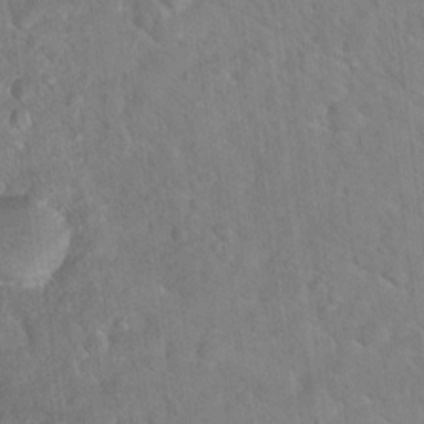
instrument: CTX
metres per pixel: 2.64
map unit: Hto
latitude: 15.7828
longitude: -36.8947
